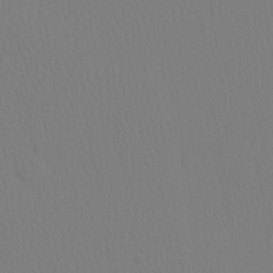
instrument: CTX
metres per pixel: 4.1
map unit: Ave
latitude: 23.7072
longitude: -135.2159
